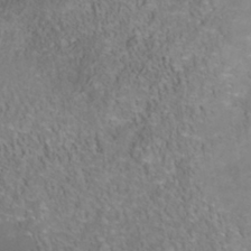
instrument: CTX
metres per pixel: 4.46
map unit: Nhu
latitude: -40.8408
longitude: -85.3860
